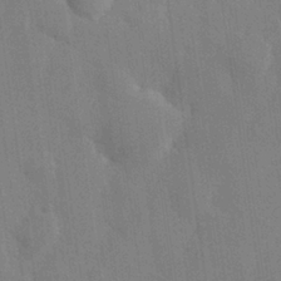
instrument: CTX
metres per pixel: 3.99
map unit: Hve
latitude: 26.0255
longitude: 150.8408
